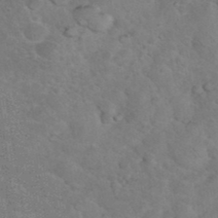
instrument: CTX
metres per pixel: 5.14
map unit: eHh
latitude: 36.8191
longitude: -66.3656
